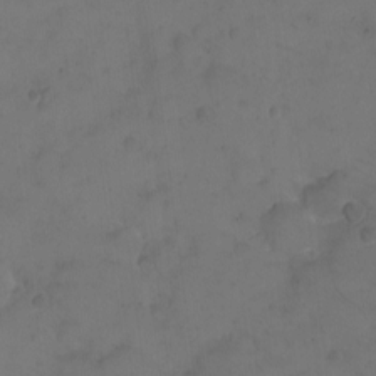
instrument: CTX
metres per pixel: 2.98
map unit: eHh
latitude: -9.1431
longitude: -65.7261
